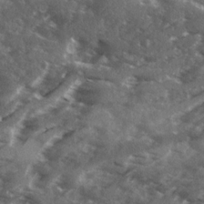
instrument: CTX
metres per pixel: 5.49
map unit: Ave
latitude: 18.8191
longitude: -130.3279
